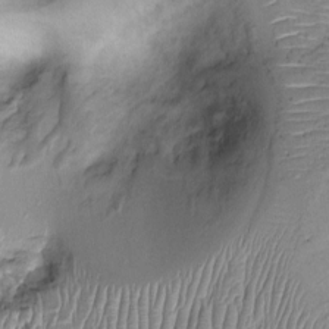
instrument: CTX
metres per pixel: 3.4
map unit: Ht
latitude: -1.9745
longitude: -14.5168
